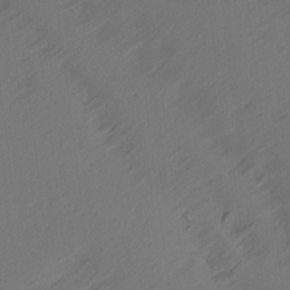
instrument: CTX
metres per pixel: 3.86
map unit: Ave
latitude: 14.3279
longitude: -105.6694
